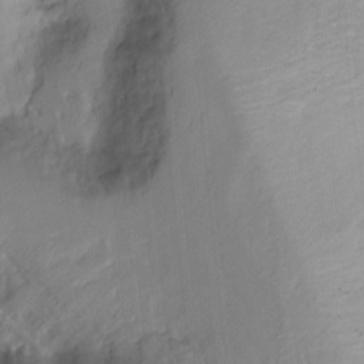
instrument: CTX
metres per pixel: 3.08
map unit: Ht
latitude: -14.8219
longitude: -42.0444
